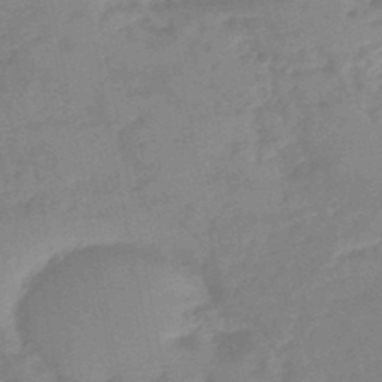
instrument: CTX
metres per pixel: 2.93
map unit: eHb
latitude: -45.3132
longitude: 85.3320
